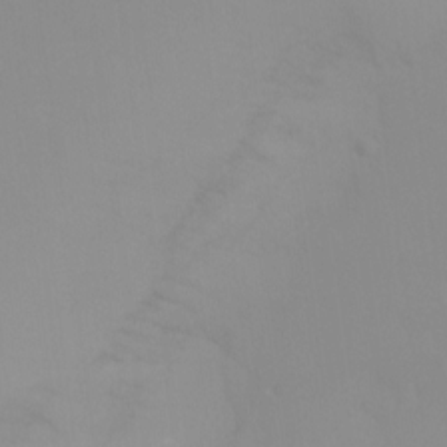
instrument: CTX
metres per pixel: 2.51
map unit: Ht
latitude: -14.8408
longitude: -52.0444
